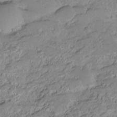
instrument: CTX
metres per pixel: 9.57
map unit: HNhu
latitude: -20.4818
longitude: 85.2942
